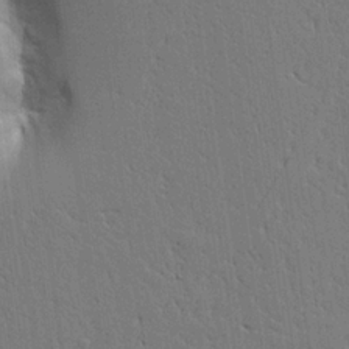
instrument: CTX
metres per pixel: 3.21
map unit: Aa
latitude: 21.4616
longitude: -124.8002
